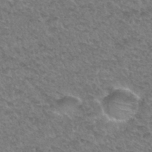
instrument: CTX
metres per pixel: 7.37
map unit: Hto
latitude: 33.0836
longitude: -49.1214
